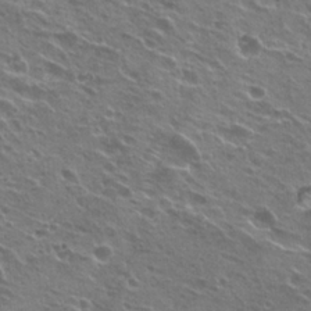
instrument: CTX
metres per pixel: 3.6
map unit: Hto
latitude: 24.0255
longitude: -30.8191
